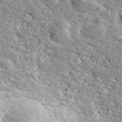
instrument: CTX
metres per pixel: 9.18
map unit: ANa
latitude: 43.7828
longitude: 45.3888
